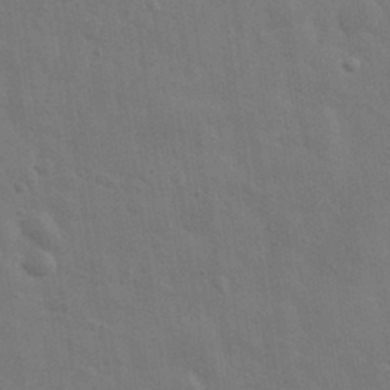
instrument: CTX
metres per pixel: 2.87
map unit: eHh
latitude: 33.5182
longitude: -70.2900
